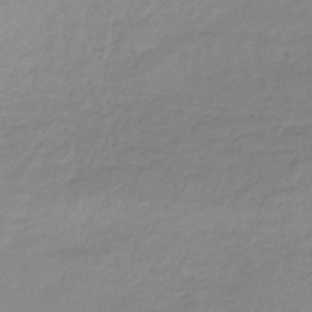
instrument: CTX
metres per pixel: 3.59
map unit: lHb
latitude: -41.1242
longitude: 71.5777
